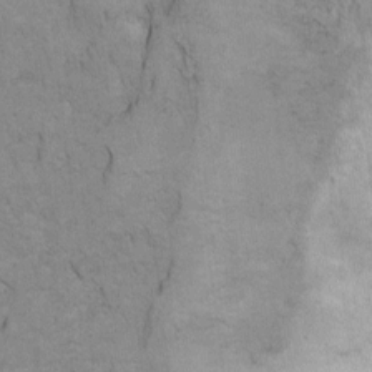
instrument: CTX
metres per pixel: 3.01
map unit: Ht
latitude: 5.5938
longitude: -37.1214
